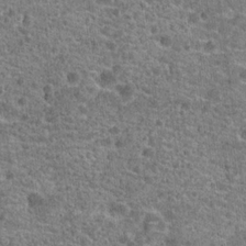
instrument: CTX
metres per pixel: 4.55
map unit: Hto
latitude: 19.9339
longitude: -42.3656
